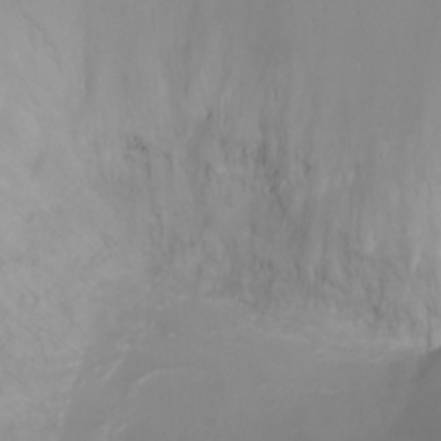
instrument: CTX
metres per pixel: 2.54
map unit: Ht
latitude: -7.4076
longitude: -20.3845
